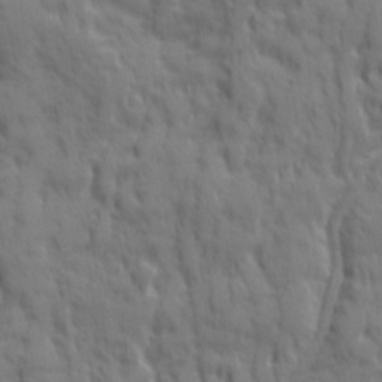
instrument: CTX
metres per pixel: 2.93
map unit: Ave
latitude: 19.9528
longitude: -133.8772
